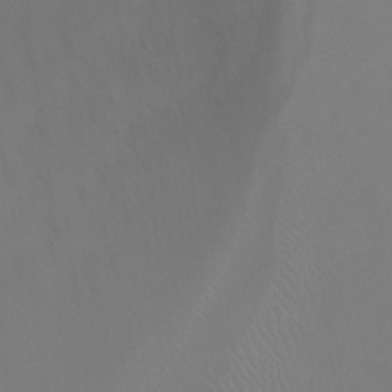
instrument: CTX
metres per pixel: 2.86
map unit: Ht
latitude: 0.9891
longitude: -20.7624
